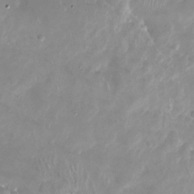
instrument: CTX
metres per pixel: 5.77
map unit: Nhu
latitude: -27.5966
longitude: -60.3089
